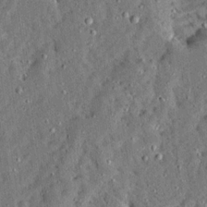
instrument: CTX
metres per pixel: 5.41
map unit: Ave
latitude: 13.5749
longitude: -137.3860
